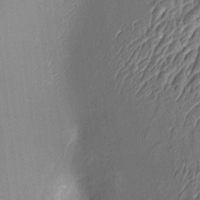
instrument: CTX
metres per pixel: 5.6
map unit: Aa
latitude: 9.1970
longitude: -131.6883
